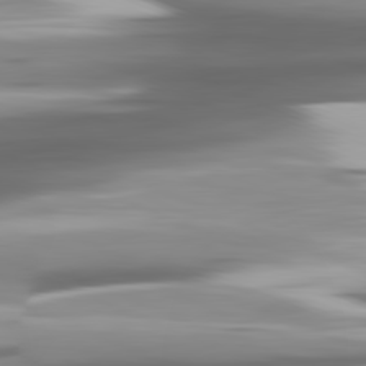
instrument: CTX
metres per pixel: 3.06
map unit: lApd
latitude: 81.7827
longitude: -140.8758
